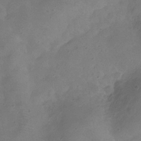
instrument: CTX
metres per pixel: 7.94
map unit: Hve
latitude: -31.4265
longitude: 95.7666
